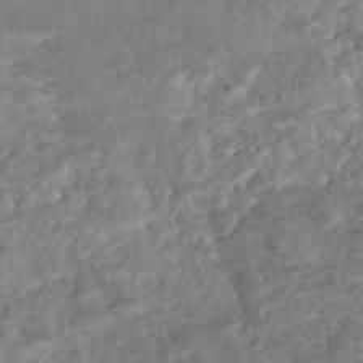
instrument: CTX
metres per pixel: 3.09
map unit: Nhe
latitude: -48.4062
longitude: -173.0647
